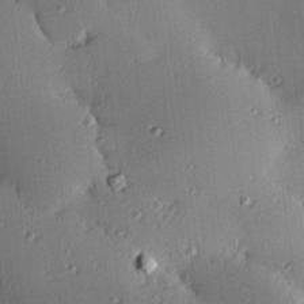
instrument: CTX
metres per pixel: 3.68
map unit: eHh
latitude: 23.4804
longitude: -90.8758
